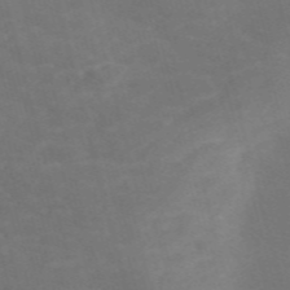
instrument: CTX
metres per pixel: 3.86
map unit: Nve
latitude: -58.3873
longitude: 57.0297
